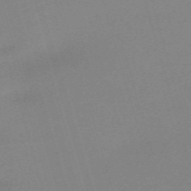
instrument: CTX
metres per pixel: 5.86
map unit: eHh
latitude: -61.8989
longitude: 50.7841
